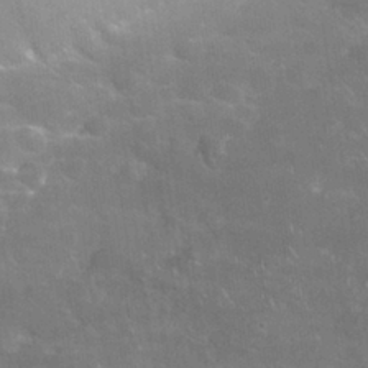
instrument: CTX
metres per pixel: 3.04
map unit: Nhu
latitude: 27.5182
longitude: -55.8772
